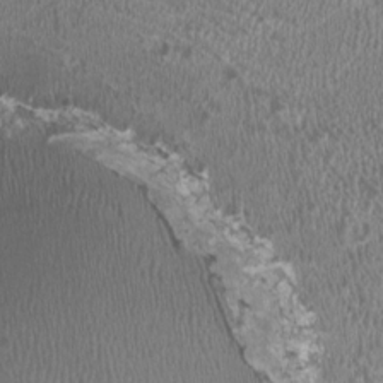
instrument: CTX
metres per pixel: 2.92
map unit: HNhu
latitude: 0.9136
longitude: -0.6679
